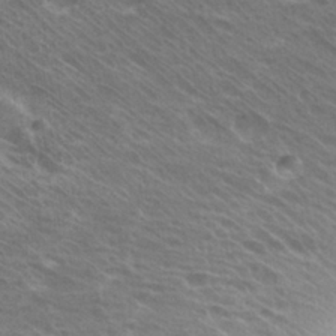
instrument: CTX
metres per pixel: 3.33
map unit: Hto
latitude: 26.6869
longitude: -35.4048
